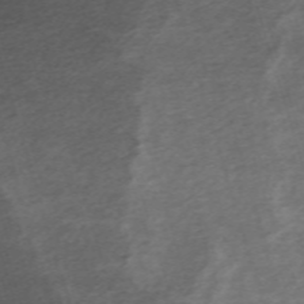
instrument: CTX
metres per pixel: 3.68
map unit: eHh
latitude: -62.2361
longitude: 53.6155
